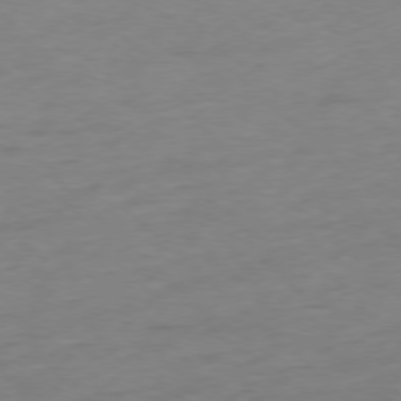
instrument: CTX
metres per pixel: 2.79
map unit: Ap
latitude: -77.8422
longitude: -79.3293
